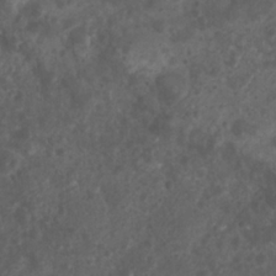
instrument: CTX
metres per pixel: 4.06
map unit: Nhu
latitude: 7.2537
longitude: -21.3481
